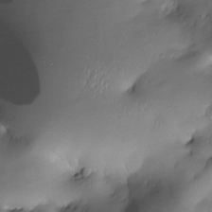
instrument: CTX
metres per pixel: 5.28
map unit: Nhe
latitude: -31.0864
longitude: -139.7827
